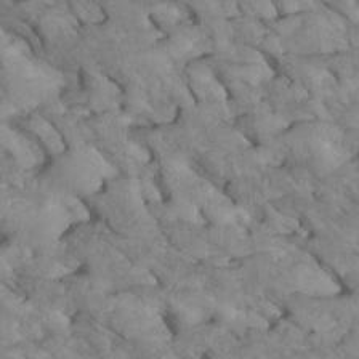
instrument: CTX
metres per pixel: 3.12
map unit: Htu
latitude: 1.5182
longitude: 145.1809
